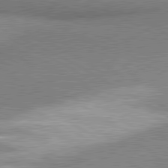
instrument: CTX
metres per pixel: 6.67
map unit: lApd
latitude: 80.7435
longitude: 164.3496
